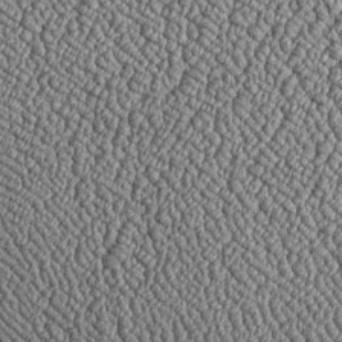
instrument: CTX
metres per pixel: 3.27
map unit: Htu
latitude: -6.4818
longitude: 156.4251
